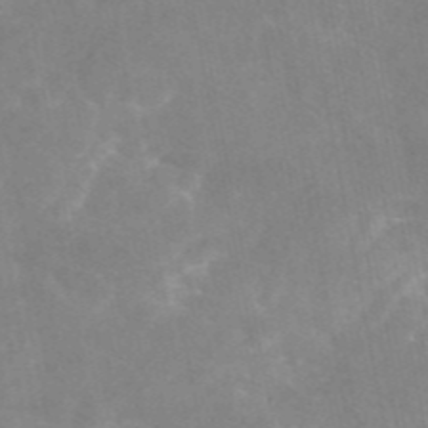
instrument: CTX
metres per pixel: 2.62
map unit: eAb
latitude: 45.8961
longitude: 124.5385
